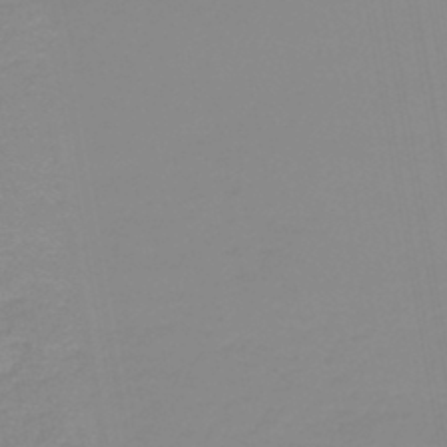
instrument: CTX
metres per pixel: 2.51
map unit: lHb
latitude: -44.0283
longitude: 60.5952
